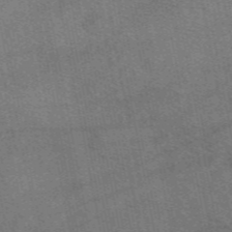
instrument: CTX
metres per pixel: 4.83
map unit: eAb
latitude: 49.2726
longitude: 112.6897
